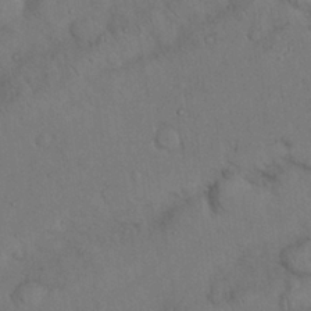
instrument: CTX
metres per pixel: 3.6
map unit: Nhu
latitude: 27.0648
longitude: -70.9891
